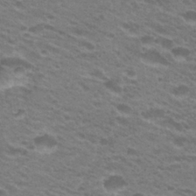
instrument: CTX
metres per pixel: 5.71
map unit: Hto
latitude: 26.4601
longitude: -29.6694
